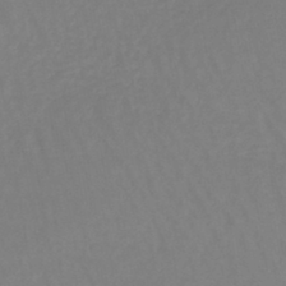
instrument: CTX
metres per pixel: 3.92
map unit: lHb
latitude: -44.5763
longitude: 66.0472
